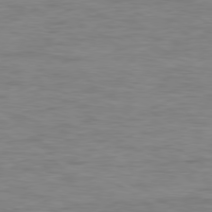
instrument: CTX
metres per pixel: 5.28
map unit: Ap
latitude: -80.3873
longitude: -52.1578
